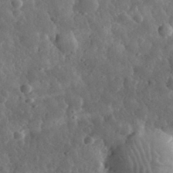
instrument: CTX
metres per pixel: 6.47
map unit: eHh
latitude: 33.3104
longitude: -78.7435
